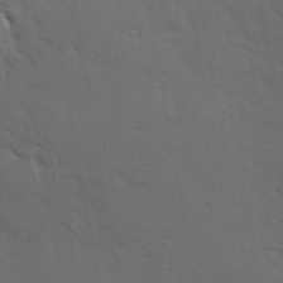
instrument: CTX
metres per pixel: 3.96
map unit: Hve
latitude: 24.6868
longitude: -97.8205
